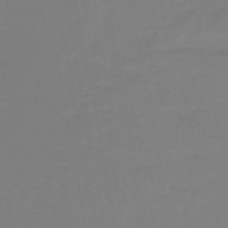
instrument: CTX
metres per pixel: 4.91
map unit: lHb
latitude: -41.8611
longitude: 63.9178
